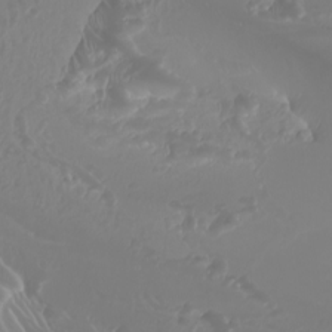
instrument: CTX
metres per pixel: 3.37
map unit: Nhu
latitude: -7.6910
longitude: -93.5182
